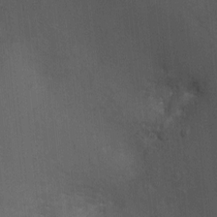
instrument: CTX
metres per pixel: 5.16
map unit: Nhu
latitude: -1.2943
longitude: -14.9325
